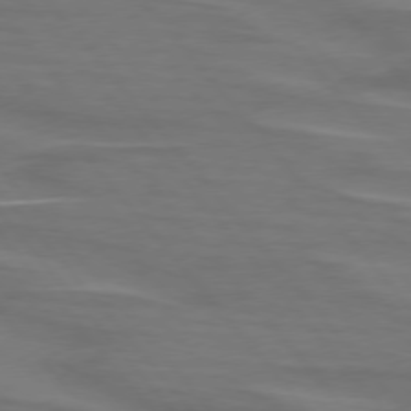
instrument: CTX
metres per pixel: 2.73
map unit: lApd
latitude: 75.6694
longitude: -80.5357
